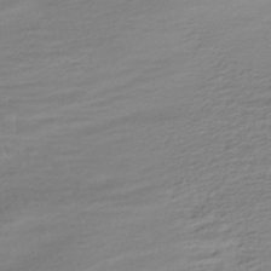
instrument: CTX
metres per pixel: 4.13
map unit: HNhu
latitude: -42.4062
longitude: 101.1998
